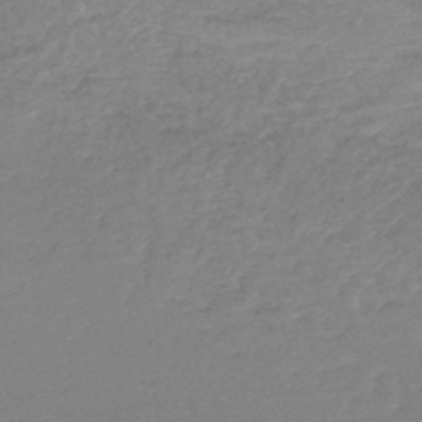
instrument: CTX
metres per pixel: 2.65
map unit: HNhu
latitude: -48.4629
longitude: 28.5385
